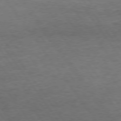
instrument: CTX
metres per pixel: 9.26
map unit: Hpe
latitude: 74.8002
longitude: -142.9892
